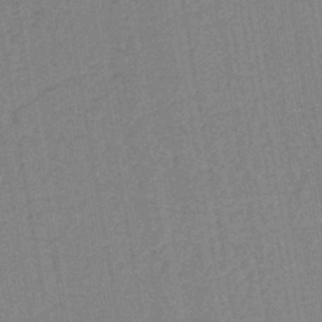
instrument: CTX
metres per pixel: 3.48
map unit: lHb
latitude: -42.2928
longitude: 62.7841
